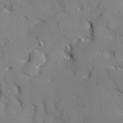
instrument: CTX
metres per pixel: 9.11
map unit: Ave
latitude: 12.4979
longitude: -101.5938
